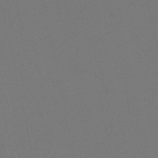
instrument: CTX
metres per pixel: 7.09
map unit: HNb
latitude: -54.9353
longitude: -39.1970
